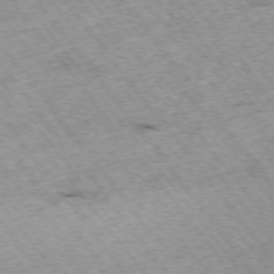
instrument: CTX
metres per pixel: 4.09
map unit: Hpe
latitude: -75.1432
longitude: -18.5356
